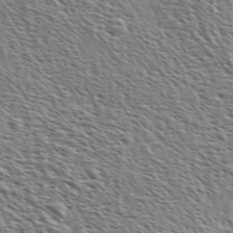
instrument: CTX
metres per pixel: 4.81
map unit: Ave
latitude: 37.0648
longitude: -111.5938
